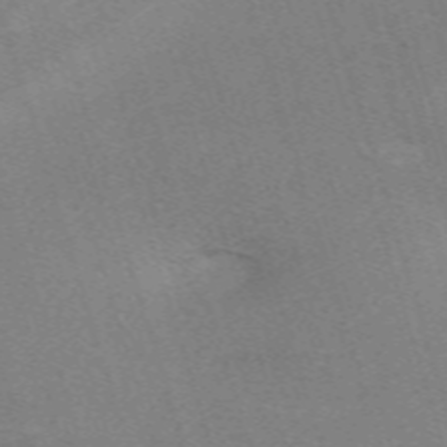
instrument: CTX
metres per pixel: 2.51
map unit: eHh
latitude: -62.8975
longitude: 49.6344
